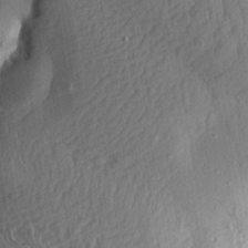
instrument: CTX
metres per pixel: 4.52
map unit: Aa
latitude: 13.5560
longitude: -144.3467
